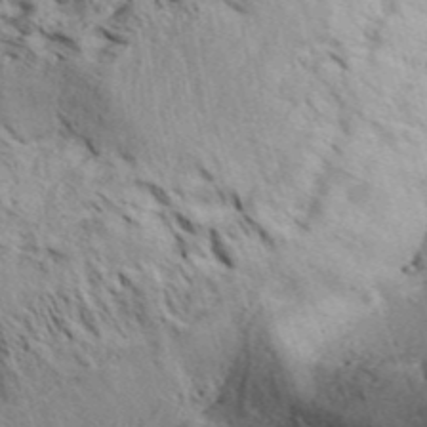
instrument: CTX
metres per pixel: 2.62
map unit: Aa
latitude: 31.7261
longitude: -137.1592
